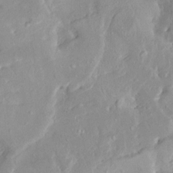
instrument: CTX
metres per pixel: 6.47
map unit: HNhu
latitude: 3.9150
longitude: 4.0094
